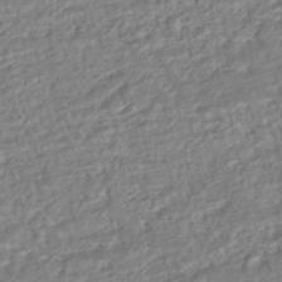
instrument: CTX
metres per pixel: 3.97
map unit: HNhu
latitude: -44.0850
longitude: 101.6532
